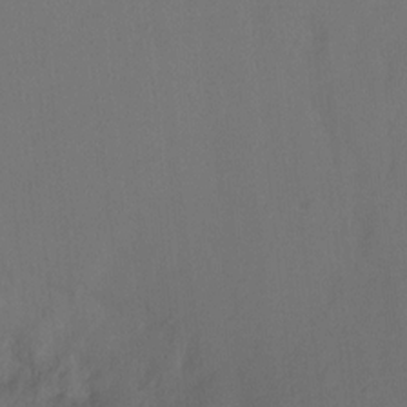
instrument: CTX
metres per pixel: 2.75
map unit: Ht
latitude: -9.6722
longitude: -37.1026
